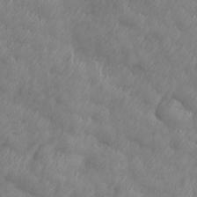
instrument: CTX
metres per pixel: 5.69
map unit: Ave
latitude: 13.2726
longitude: -105.9150
